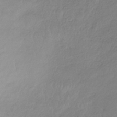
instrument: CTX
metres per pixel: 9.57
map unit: lHb
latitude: -36.5573
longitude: 69.4076
